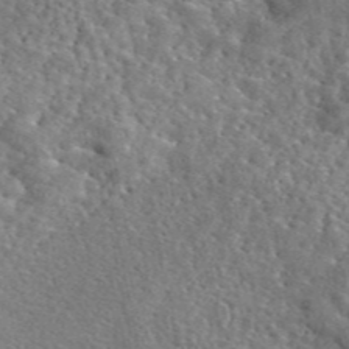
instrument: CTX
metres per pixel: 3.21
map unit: eAb
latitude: 45.6694
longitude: 111.6344
